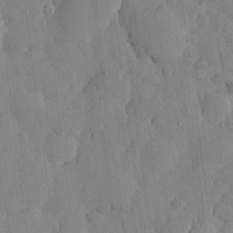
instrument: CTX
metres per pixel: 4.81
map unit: lHvf
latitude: 18.2333
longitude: -112.7813
